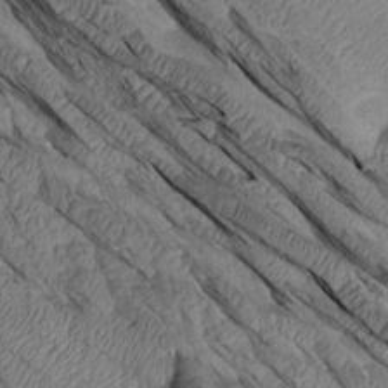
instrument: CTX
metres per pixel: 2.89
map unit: Aa
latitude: 14.7058
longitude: -146.4790
